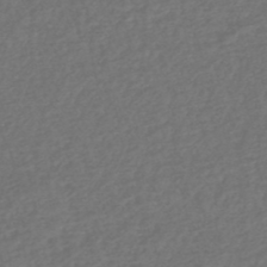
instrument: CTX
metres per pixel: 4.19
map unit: HNhu
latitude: -47.6910
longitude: 96.7652
